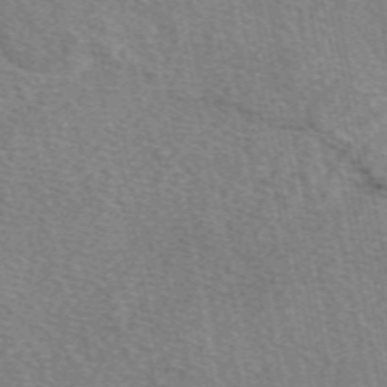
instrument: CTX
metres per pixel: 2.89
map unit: eAb
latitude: 50.5923
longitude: 115.8233
